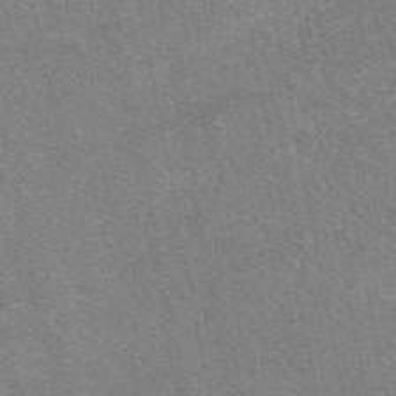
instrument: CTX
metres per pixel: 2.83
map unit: eAb
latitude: 48.1956
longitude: 112.9164
